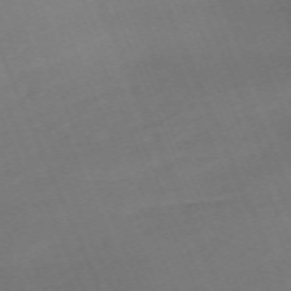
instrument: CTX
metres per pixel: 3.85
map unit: Nhu
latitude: -68.1983
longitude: 38.6141
